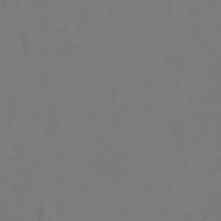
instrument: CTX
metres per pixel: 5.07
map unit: Hto
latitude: -0.1039
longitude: -33.5749
